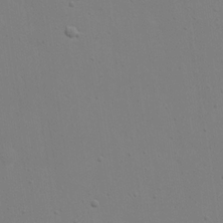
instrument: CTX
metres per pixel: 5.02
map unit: eHh
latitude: 18.3467
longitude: -71.7449
